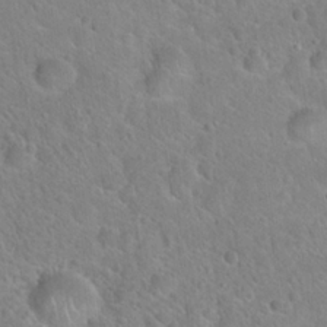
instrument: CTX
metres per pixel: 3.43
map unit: Hto
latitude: 21.5938
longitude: -50.8002
